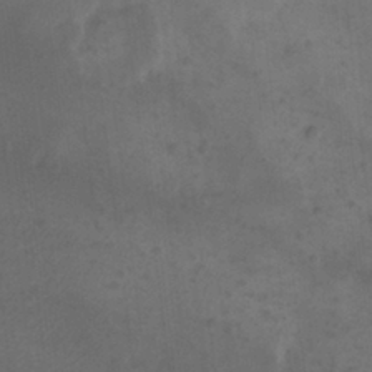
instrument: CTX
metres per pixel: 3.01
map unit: Nhu
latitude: 22.4790
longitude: -70.7624
